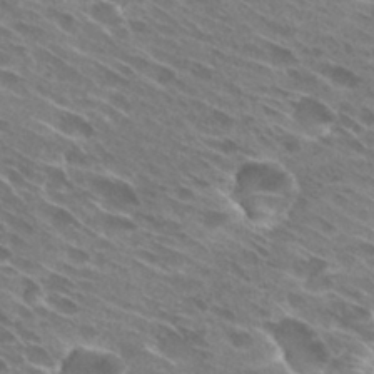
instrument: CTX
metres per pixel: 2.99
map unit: Hto
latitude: 28.7246
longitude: -43.9150
